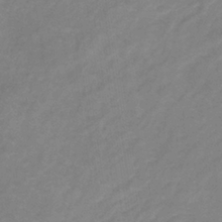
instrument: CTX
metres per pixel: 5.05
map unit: lHb
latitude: -37.2753
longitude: 73.2943
